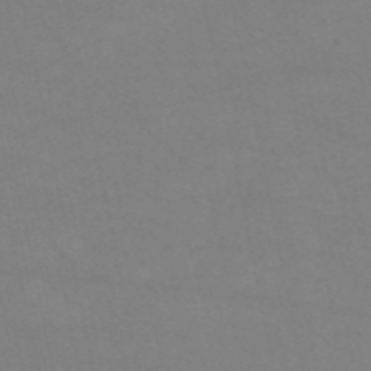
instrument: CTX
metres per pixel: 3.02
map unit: HNb
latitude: -53.5210
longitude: -34.3089
